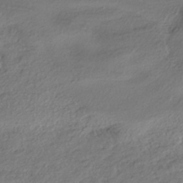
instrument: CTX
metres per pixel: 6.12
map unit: eHh
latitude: -41.5777
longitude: 121.0297
